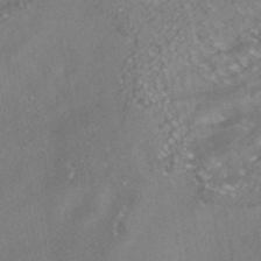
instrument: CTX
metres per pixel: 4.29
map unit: HNhu
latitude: -42.3306
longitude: 102.7841
